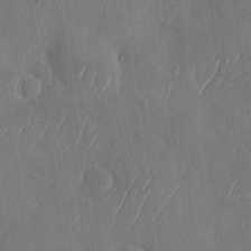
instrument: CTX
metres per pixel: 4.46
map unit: Nhu
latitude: -29.2754
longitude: -59.7828
